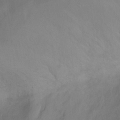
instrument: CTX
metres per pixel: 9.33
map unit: Ht
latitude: 1.5371
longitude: -36.2712
